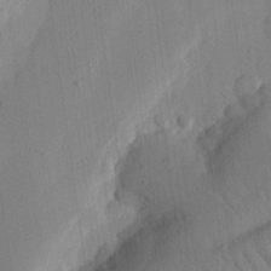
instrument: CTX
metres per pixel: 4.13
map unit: eHh
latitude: 24.9513
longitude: -80.1956
